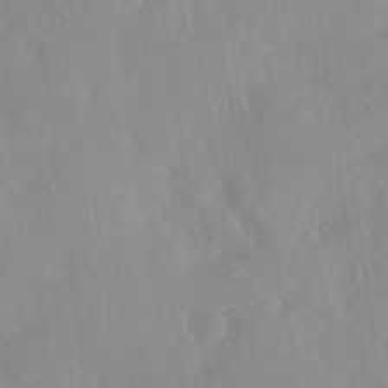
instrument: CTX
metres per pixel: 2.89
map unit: Ave
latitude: 10.8947
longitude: -102.5357
